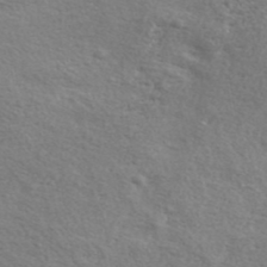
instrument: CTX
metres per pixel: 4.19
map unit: lHvf
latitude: 40.8002
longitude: -90.6302
